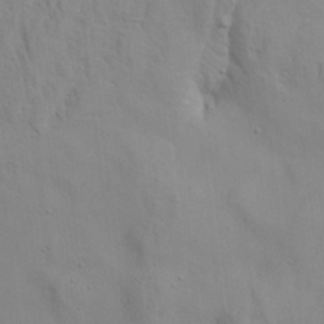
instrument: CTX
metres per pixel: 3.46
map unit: Aa
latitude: 20.8947
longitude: -142.2901
